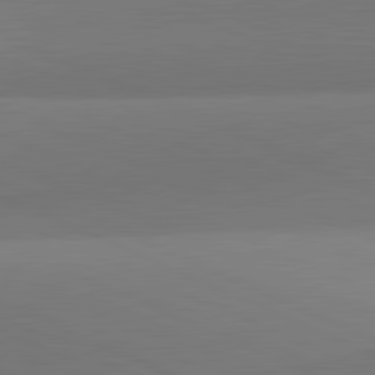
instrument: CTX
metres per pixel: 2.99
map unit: lApd
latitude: 81.8016
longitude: 144.6141
